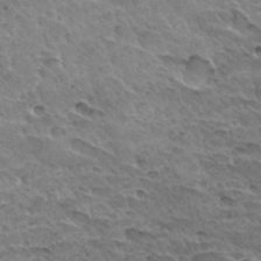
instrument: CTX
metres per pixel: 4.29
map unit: Hto
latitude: 32.1956
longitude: -40.0444
